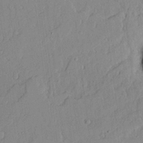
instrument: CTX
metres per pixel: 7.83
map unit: lAvf
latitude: 23.4804
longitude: -110.0444
